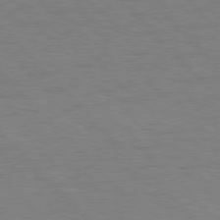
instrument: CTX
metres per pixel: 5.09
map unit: Hpe
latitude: 76.8191
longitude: -154.6868
